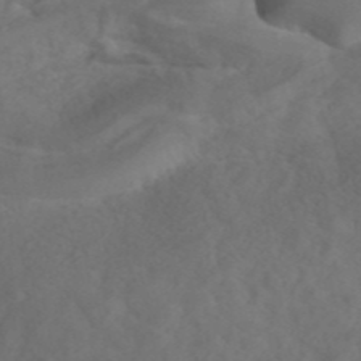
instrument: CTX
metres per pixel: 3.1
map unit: ANa
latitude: 43.2159
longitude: 29.8233
